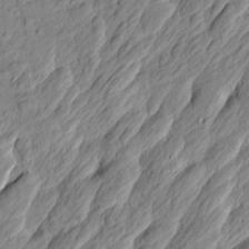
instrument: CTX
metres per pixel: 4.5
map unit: Htu
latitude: 0.4412
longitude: -175.2159
